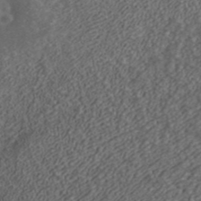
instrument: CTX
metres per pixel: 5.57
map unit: ANa
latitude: 42.1767
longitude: 26.4629
